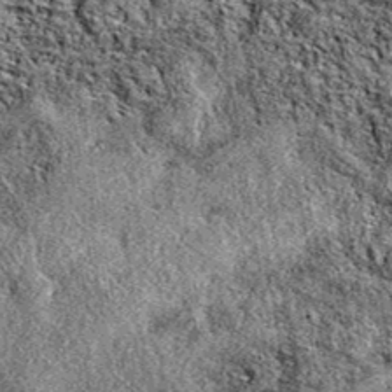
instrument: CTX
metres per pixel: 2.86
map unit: eAb
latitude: 38.6868
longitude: 110.9164
